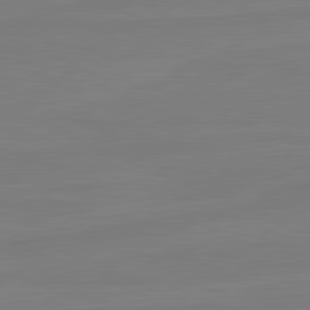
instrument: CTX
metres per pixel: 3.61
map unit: lApd
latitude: 81.6316
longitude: -178.8947
